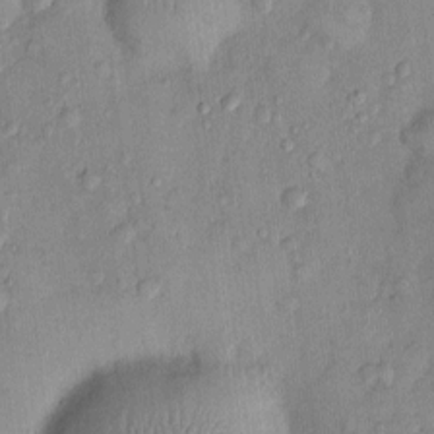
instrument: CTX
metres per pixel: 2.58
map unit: Nhu
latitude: 2.2522
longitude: -14.3279
